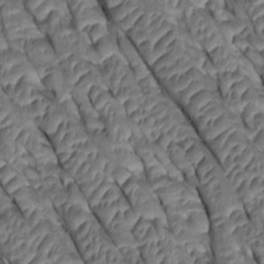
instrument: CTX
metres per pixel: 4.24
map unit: Htu
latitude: 0.8191
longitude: 147.6911
